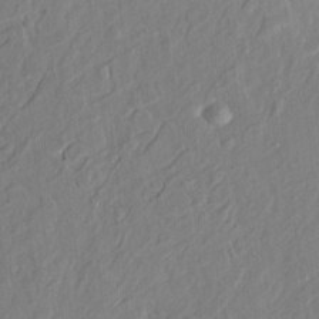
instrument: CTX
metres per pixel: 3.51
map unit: HNhu
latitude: 4.0633
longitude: -4.7057
